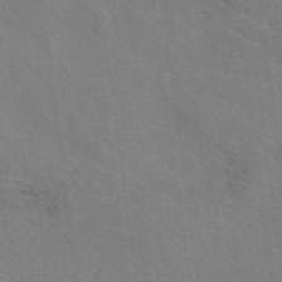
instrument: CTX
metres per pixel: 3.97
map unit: eAb
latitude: 50.6301
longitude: 112.8975
